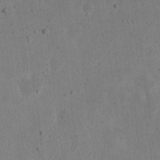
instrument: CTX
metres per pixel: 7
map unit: eHh
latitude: 18.3467
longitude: -71.2159
